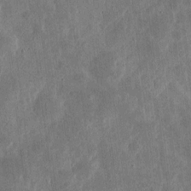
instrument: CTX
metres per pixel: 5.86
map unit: eHh
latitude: 4.9136
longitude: -71.7449
